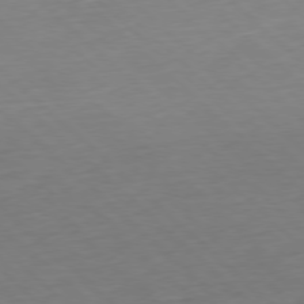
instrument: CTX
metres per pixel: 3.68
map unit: Hpe
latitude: -77.9178
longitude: 13.7100
